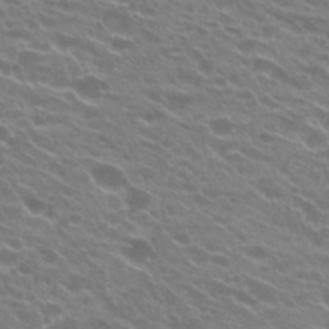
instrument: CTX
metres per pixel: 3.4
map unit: Hto
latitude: 24.1199
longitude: -36.9892
